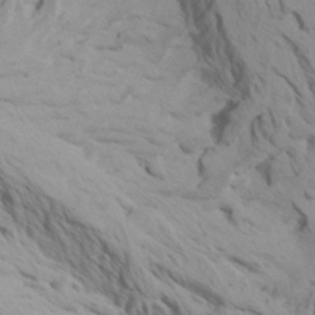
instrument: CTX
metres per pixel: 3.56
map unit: Htu
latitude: -6.9730
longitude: -67.2537
